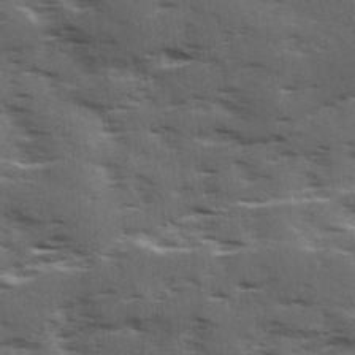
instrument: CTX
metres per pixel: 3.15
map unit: Ave
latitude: 18.6112
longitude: -130.8947
